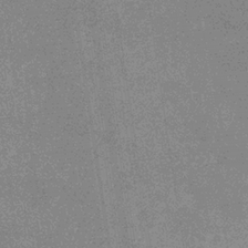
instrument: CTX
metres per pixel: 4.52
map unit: eHb
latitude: -34.1417
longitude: 73.4643
